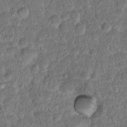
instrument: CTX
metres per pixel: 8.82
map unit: Hto
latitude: 15.8962
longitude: -39.4048
